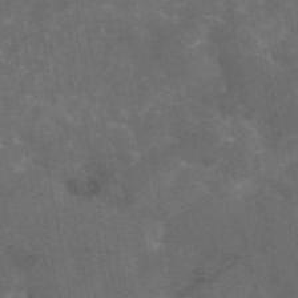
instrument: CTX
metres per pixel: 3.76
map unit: eAb
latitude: 45.3104
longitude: 123.5210
